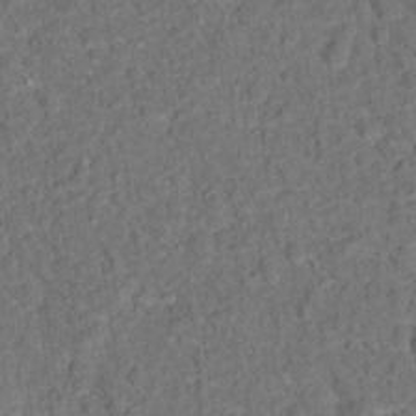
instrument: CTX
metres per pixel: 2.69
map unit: Ht
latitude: 15.0648
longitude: -37.6316
